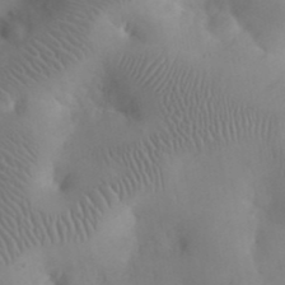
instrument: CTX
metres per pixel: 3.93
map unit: eHh
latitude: 25.7827
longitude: -66.4979
